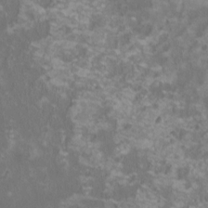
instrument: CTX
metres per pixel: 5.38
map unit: HNhu
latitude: 1.2726
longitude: -2.2144
